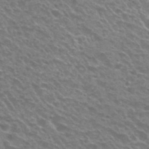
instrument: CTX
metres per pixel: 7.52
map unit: Nhu
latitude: 29.7449
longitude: -48.9892
